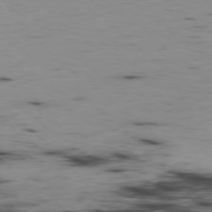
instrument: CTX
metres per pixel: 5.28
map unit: Hpe
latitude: -78.8597
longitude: 12.7841
